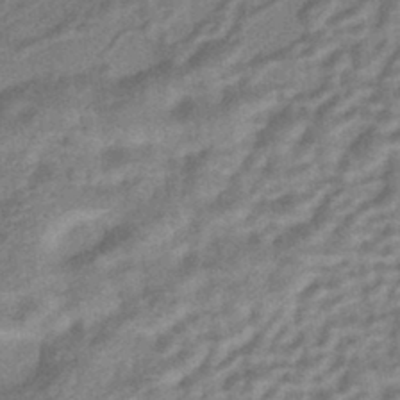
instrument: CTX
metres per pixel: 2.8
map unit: HNhu
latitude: -43.2753
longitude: 90.6330
